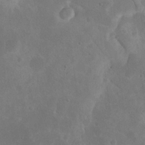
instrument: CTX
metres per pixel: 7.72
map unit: eHh
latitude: 19.8772
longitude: -64.8758
